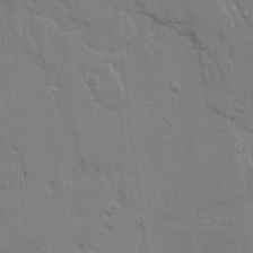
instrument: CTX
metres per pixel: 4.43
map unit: Ave
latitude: 20.6113
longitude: -127.6694
